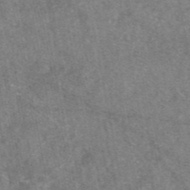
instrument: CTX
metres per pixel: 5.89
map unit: eAb
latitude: 47.0459
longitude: 123.3510
